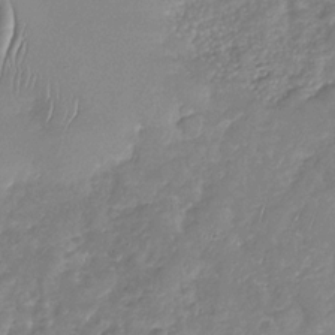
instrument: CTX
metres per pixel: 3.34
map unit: Nhu
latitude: -30.8597
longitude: -59.7072
